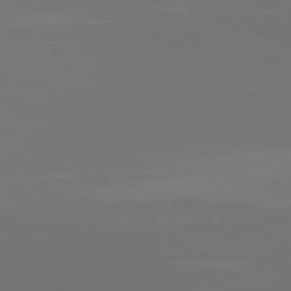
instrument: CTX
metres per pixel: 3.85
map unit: Hpe
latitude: 77.3481
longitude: -135.1403
